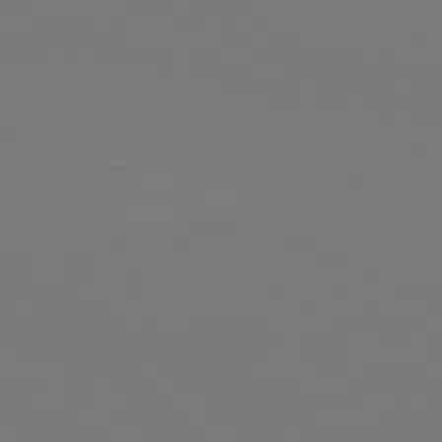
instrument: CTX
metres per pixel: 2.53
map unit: lApd
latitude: 81.7639
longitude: 145.9367
